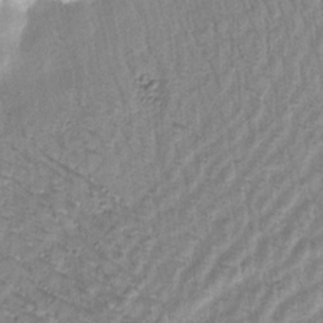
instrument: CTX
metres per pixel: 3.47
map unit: Htu
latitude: -0.5196
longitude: 172.9919
